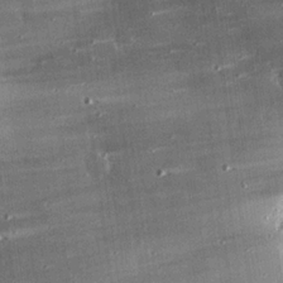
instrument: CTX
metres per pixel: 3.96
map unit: eHh
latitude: 23.3482
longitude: -89.7450
